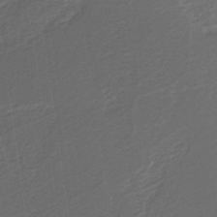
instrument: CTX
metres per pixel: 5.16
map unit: lHb
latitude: -39.8989
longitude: 52.5006
